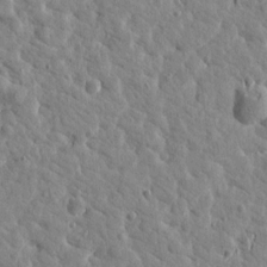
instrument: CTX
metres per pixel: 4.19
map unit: Htu
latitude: 2.0444
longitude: -179.1592
